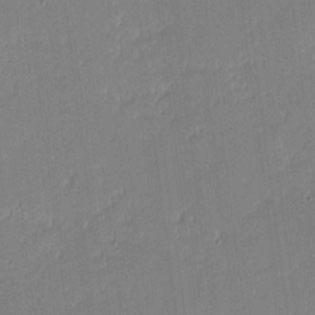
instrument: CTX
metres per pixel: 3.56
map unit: eHh
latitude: -2.5762
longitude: -83.8205
